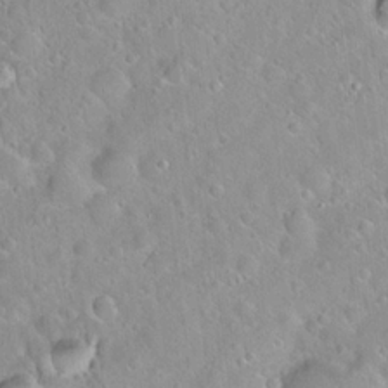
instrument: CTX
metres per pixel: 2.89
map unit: Hto
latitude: 20.4034
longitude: -53.1214
